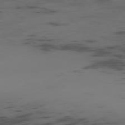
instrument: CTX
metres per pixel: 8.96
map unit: Ap
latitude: -76.3306
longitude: -66.6112
